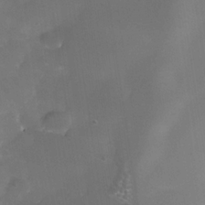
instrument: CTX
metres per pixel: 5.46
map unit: Nhe
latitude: -36.6707
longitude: -118.0822
